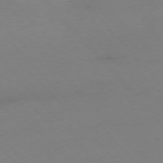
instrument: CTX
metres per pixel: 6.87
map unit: Hpe
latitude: -76.5385
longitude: -19.4426
